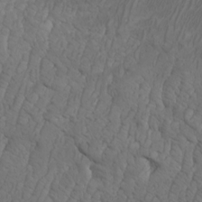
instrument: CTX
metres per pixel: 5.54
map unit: Htu
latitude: -3.8800
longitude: -72.8380
